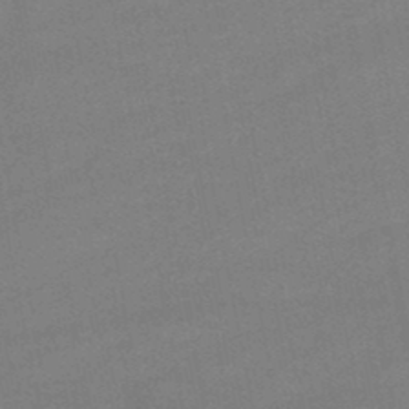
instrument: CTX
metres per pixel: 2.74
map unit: lHb
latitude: -47.5399
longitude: 62.5196
